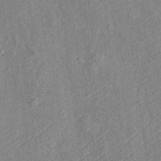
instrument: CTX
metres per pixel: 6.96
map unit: Htu
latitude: -6.9353
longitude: 155.7666
